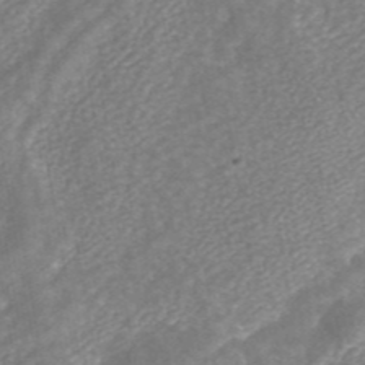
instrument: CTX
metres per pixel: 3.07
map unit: ANa
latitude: 43.7828
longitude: 24.5007
